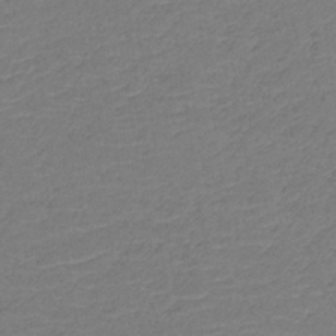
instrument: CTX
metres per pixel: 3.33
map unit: lHb
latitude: -34.6141
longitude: 64.3873
